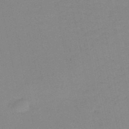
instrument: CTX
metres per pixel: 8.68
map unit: HNb
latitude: -51.1431
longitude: -52.4979
